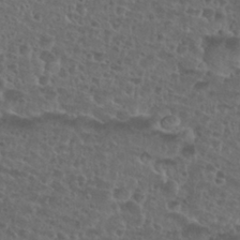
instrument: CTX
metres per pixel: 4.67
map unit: Nhu
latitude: 27.2915
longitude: -51.6316
